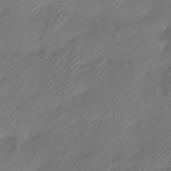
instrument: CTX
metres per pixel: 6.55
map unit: Htu
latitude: -12.9731
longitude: -49.5182
